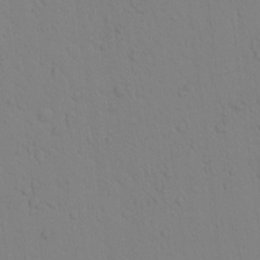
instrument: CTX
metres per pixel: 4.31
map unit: lAvf
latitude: 9.0270
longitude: 169.2187
